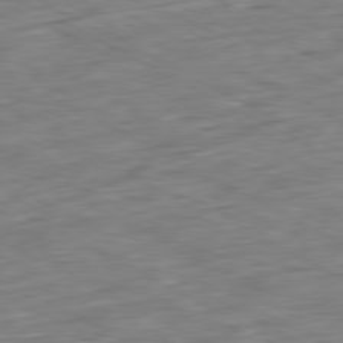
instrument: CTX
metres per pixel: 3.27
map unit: Ap
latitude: -80.8597
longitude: -80.8380
